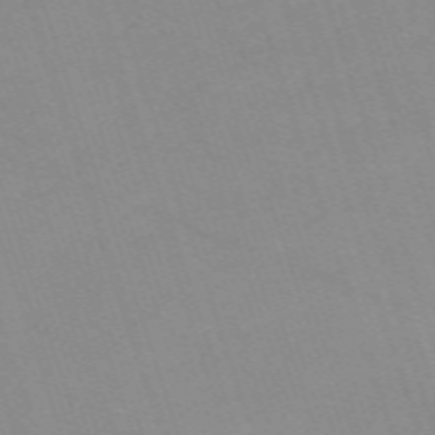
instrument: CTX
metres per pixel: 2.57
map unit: eHh
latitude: -64.7086
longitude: 52.5762
